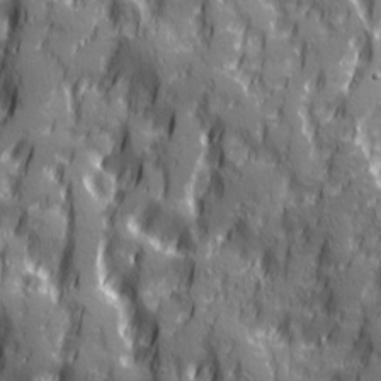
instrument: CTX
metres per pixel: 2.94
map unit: Ave
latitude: 20.2901
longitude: -132.8002
